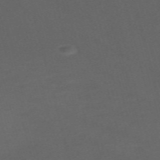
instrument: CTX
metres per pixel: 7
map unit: Nve
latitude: -58.7274
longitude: 59.2753
